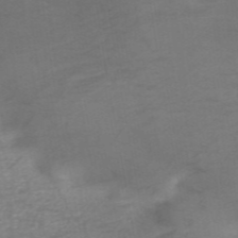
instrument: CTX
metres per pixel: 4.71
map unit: HNb
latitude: -48.9920
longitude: -45.4993
